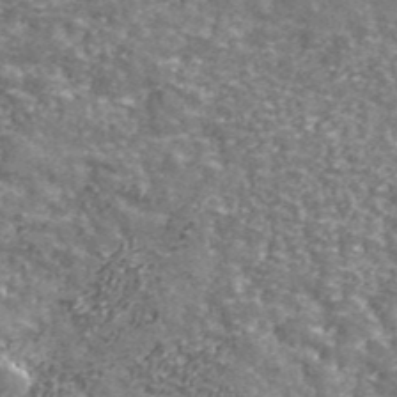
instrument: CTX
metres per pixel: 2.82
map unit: eHh
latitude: 43.5182
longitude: -90.3656
